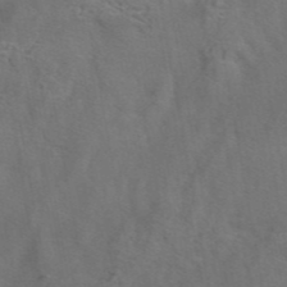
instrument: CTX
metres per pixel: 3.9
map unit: ANa
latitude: 44.7435
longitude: 27.0675
